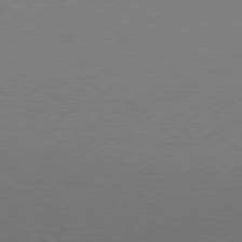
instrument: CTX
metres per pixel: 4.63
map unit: Hpe
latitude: -81.3888
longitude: 14.9164
